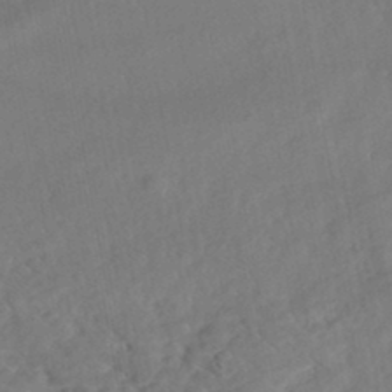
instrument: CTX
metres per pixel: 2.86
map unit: Nhe
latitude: -46.7463
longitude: 152.8219
